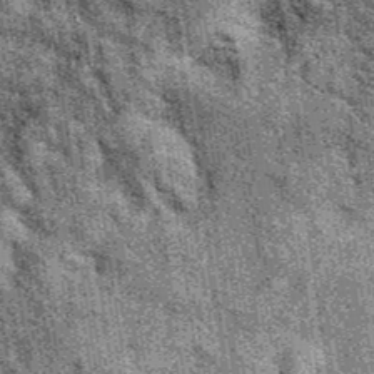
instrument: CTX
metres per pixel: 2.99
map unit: eAb
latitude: 39.4048
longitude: 107.6533
